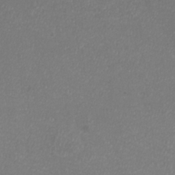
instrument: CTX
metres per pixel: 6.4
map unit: eHh
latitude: -7.1053
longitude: -75.7639
